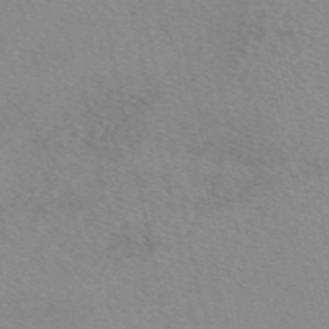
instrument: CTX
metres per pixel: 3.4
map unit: eAb
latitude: 49.3860
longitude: 106.5007
